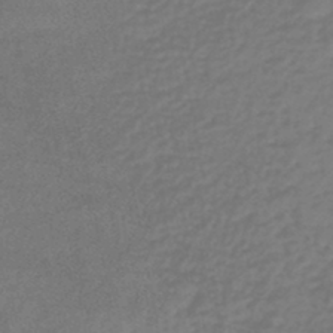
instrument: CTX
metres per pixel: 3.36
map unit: lHb
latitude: -46.5762
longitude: 62.4251
